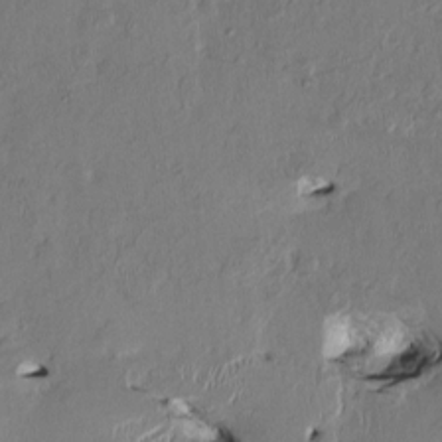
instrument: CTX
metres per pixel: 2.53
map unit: HNhu
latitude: 1.7260
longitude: -5.2915
